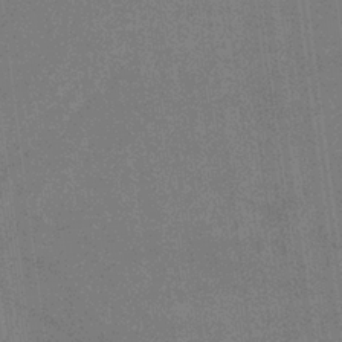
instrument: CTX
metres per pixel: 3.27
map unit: eHb
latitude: -33.8045
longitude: 73.0864
